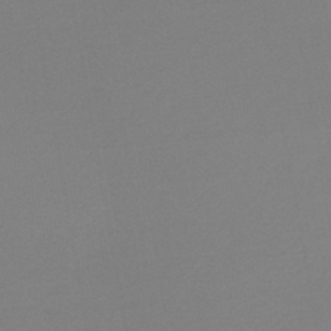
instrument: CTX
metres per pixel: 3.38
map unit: lHb
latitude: -45.0298
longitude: 64.1606
